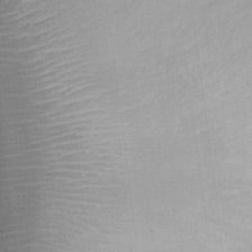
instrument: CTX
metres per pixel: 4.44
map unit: Nhu
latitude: -8.3117
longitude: -85.5560
